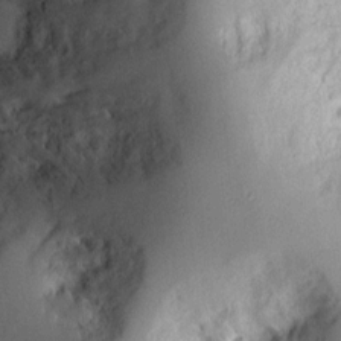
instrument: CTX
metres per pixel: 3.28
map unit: Ht
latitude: 8.4034
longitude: -75.2348
